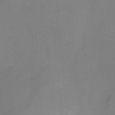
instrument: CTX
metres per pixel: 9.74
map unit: HNhu
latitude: -28.6519
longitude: 67.0864
